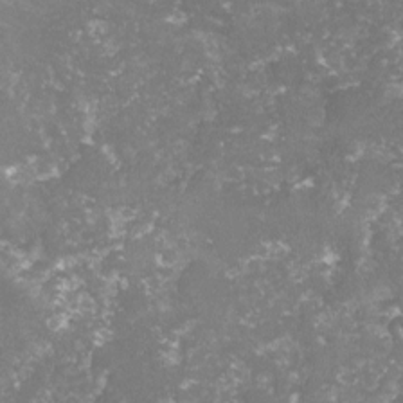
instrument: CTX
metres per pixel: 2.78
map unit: lHvf
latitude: -15.9556
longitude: -98.4412
